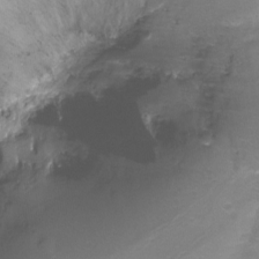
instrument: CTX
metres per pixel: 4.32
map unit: Nhu
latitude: -17.9745
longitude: -46.2145
